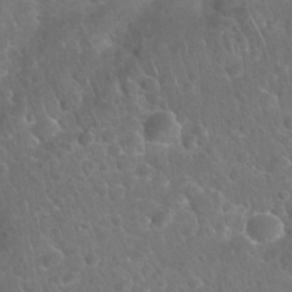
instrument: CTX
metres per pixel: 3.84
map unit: Nhu
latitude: 27.6316
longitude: -62.3656
